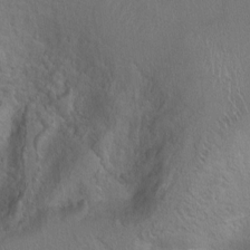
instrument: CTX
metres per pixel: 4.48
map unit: Ht
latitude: 0.1766
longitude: -45.3292
